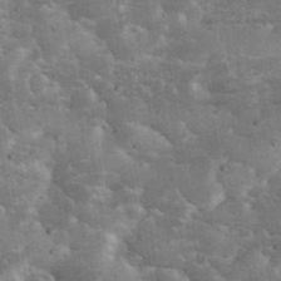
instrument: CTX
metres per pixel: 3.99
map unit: eHh
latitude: 34.7624
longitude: -68.1200
